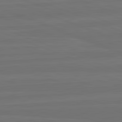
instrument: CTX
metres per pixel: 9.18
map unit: lApd
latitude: 82.4223
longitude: -179.6694
